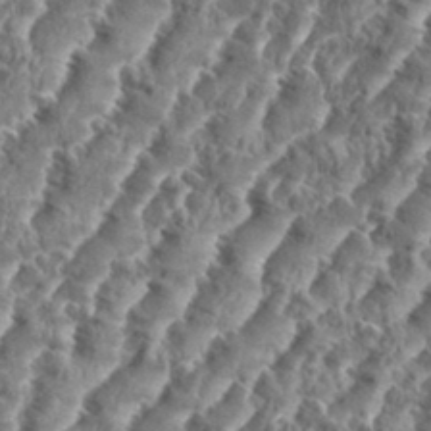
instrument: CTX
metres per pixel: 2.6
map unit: eHh
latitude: 35.1970
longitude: -137.1781
